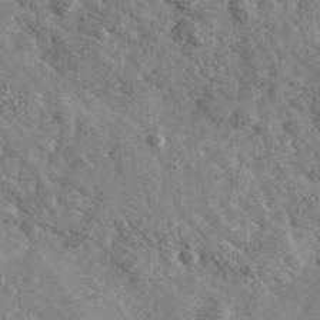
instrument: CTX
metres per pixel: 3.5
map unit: Ave
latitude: 39.4804
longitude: -107.7450
